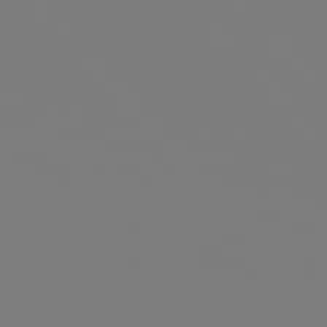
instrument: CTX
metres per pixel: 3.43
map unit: Hpe
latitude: 76.8947
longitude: -161.1025
